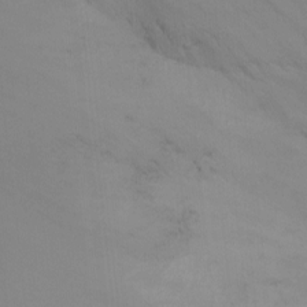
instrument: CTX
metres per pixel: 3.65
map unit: Nhu
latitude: -15.5777
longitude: -50.6679
